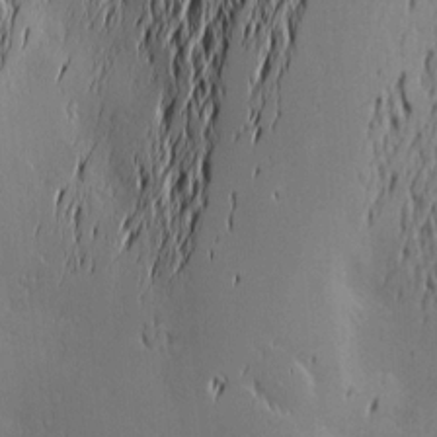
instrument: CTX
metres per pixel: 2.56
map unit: Nve
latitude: -9.5399
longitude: 173.9556
